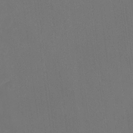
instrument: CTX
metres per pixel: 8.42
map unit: Hto
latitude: -7.7477
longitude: -39.1781
